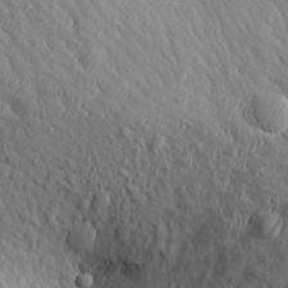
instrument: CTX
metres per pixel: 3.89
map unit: Aa
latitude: 27.0270
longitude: -142.1389
